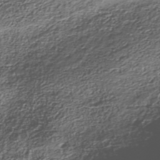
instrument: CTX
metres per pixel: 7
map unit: Nhe
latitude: -38.7841
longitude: -147.9528
